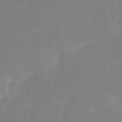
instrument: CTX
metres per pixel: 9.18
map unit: eHh
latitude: 4.8947
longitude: -68.4979
